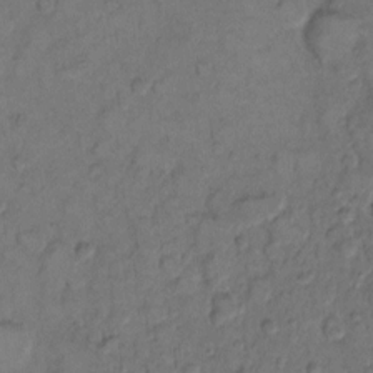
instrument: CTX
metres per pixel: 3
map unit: eHh
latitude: 8.9136
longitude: -62.6491
